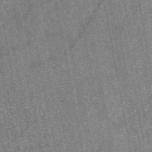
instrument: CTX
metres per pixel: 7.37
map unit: eAb
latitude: 48.2522
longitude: 106.9164
